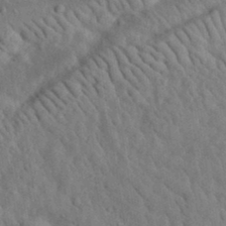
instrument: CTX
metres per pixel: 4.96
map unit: eHh
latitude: 34.7813
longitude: -78.4790
